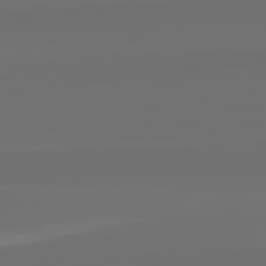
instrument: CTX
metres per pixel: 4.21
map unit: lApd
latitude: 82.7246
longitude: 162.1039
